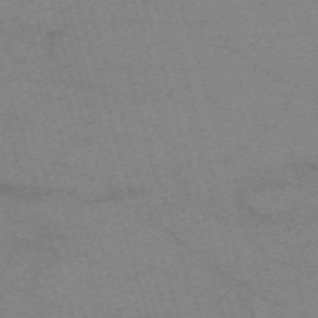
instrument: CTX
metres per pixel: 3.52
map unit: eHh
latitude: -62.0283
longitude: 54.3873
